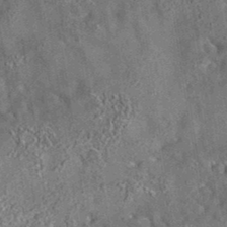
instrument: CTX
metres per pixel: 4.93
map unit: eAb
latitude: 35.3859
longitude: 112.1606
